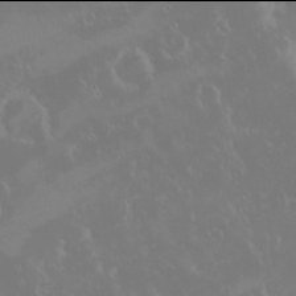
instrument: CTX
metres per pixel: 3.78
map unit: eHh
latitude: -2.0094
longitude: 20.1039
